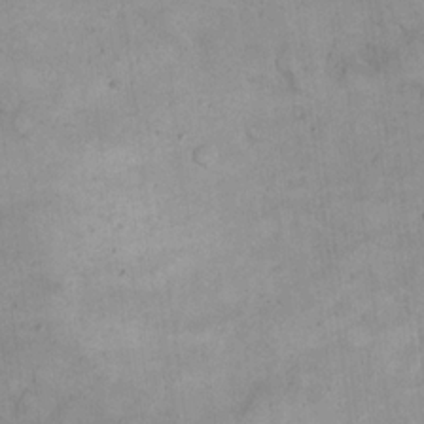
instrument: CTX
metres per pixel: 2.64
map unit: eHh
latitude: 21.3104
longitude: -59.8394
